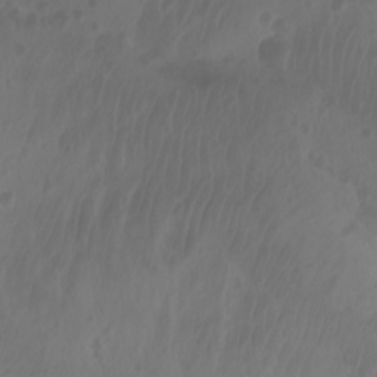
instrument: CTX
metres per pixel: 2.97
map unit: Aa
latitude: -12.7463
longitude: -68.3090
